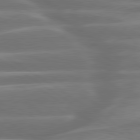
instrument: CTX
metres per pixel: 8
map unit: lApd
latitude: 79.8961
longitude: -127.7072
